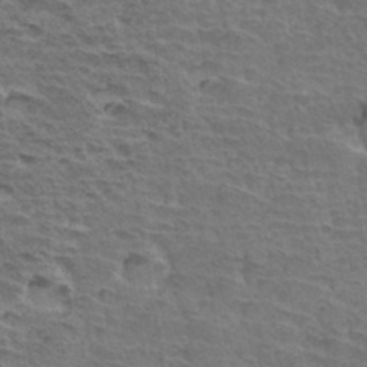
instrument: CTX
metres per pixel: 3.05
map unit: Hto
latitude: 34.7813
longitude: -43.5182
